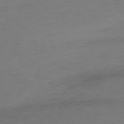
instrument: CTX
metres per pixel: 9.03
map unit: Ap
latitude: -75.6344
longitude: -71.2537
